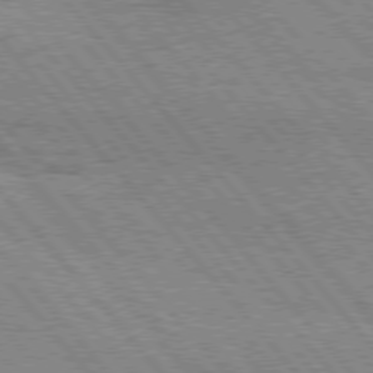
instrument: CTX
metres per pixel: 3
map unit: Hpe
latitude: 76.1011
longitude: -150.2711
